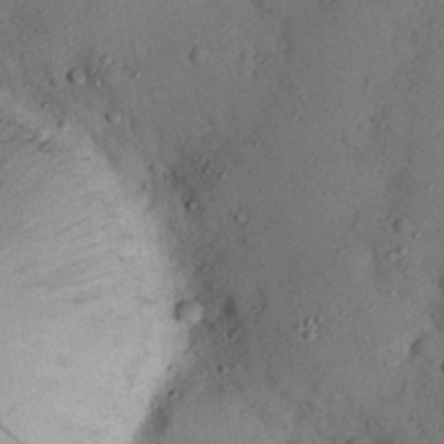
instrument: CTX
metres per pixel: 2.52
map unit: Nhu
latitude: 25.0080
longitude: -73.3671
